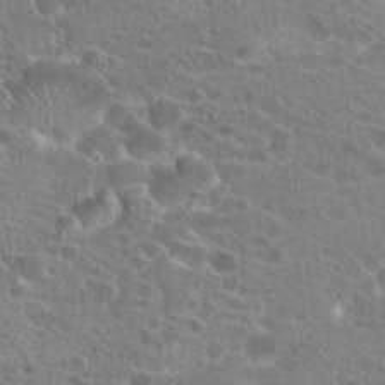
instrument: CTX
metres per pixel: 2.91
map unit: Hto
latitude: 21.4238
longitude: -40.7435
